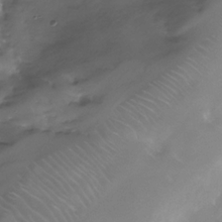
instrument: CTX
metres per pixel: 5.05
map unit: Nhe
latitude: -33.1431
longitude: -92.6112
